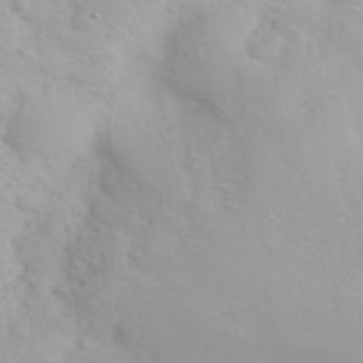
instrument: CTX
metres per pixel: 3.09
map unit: eHh
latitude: 31.9339
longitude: -60.2711
